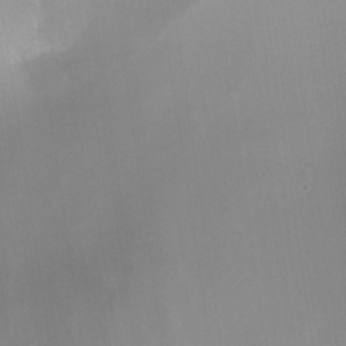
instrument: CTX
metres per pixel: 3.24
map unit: Nhe
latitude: -31.9745
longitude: -116.3845
